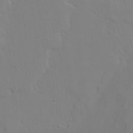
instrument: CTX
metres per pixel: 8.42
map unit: lAvf
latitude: 25.2914
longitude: -109.8772
